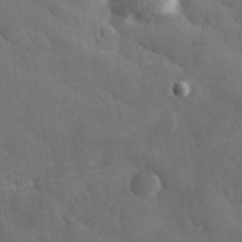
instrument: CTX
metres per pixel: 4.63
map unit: eHh
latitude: 32.1011
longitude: -70.5923
